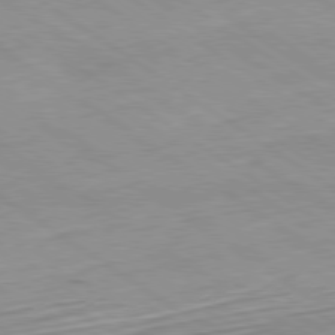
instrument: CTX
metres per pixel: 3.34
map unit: Hpe
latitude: -80.5952
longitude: 23.4455
